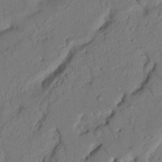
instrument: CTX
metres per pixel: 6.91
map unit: Nhu
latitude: 21.6694
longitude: -75.3293
